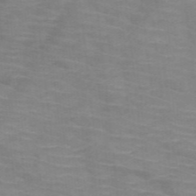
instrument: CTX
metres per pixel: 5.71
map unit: HNb
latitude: -47.2565
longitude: -45.8016
